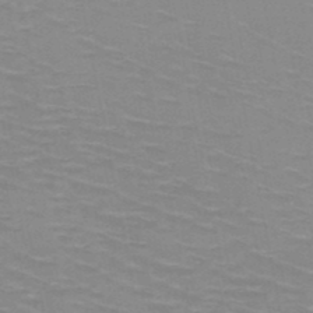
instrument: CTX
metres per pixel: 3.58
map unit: HNb
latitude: -47.9367
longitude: -46.9136
